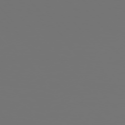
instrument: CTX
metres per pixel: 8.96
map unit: Hpe
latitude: 76.0255
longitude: -135.7827
